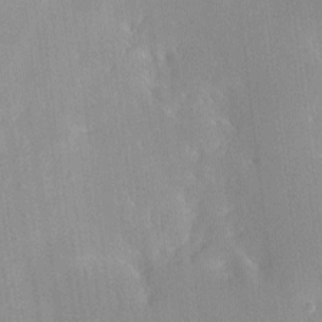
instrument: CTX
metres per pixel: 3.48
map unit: HNhu
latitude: 5.3482
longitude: 3.5777
